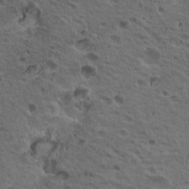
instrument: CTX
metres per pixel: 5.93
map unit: Nhu
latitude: 19.8205
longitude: -31.4994
